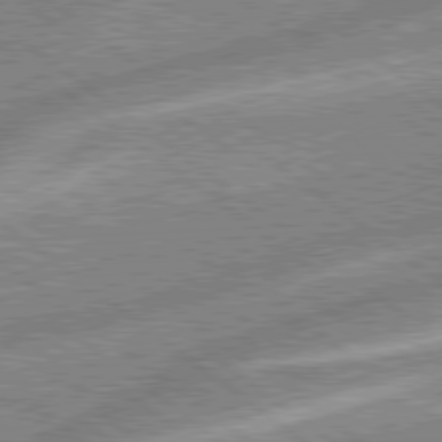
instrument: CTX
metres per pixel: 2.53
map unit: lApd
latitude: 79.0648
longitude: -168.6113
